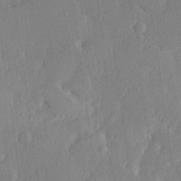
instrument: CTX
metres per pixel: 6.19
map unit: Hve
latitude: 23.4993
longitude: 145.2376
